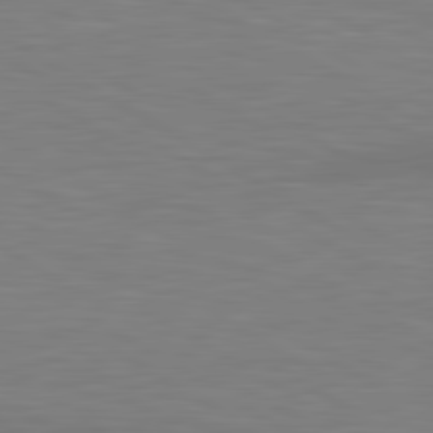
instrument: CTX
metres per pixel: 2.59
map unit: lApd
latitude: 81.1025
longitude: 160.4629
